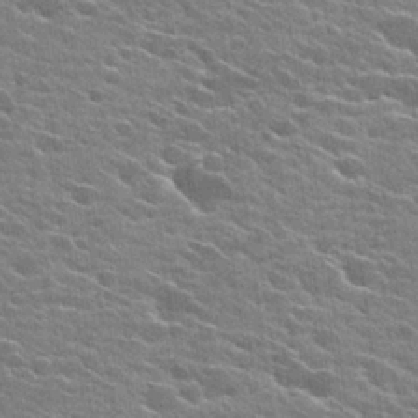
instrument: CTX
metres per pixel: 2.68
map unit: Hto
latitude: 25.0458
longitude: -42.3656
